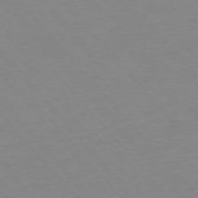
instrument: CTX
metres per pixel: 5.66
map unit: Ap
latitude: -76.8786
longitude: -88.5924
